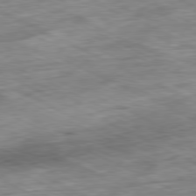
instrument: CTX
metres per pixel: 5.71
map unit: Ap
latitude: -80.8219
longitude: -91.4049
